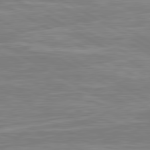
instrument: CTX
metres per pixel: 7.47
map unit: lApd
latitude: 80.6679
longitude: -172.8757
